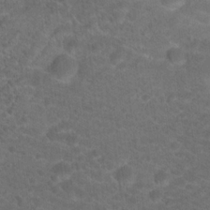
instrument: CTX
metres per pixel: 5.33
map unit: Hto
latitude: 19.4615
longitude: -39.1592
